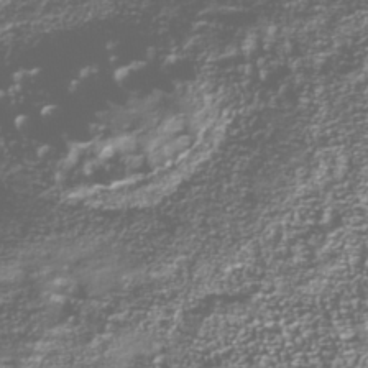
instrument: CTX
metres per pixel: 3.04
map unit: Nhu
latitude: -40.0850
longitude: -82.7246
